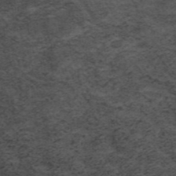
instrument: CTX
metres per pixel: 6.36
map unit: ANa
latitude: 35.7827
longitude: 13.8989
